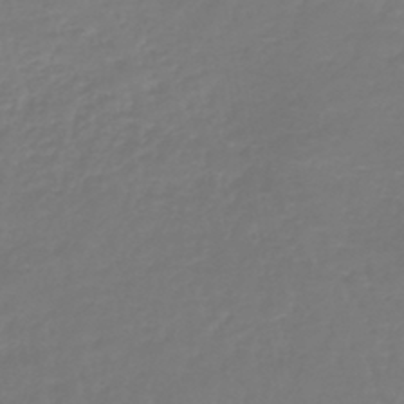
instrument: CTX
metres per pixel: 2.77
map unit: lHb
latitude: -41.1431
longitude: 67.1809
